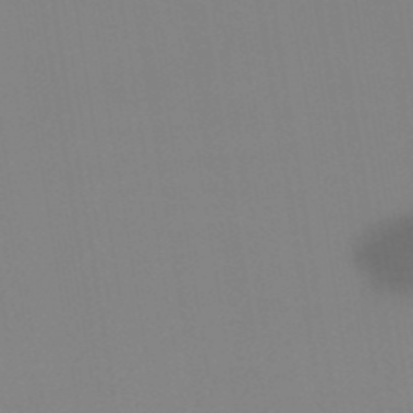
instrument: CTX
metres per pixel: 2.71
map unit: lHb
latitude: -49.1998
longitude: 67.5777
